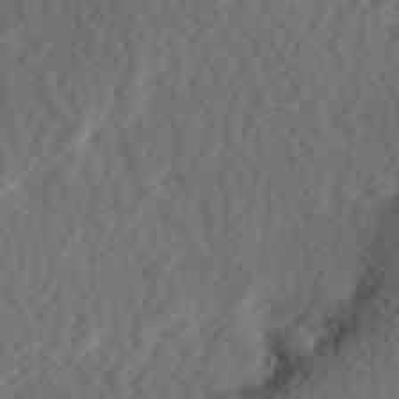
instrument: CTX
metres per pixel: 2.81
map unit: Hve
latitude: 13.7261
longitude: -91.5749
